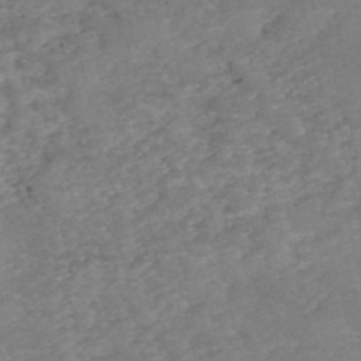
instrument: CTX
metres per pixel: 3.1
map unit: eHh
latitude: -54.9920
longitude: -90.6113
